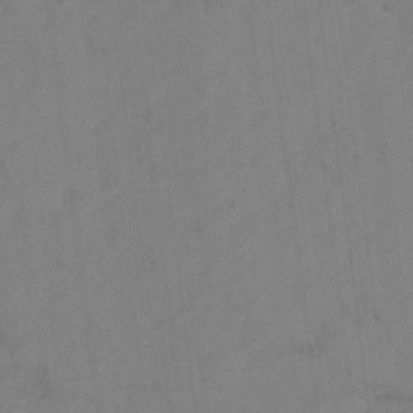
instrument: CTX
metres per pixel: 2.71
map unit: Hto
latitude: 6.8191
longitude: -35.0080
